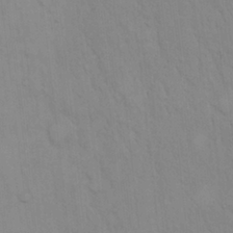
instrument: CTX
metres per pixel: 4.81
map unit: Hto
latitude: 13.3860
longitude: -57.7071
